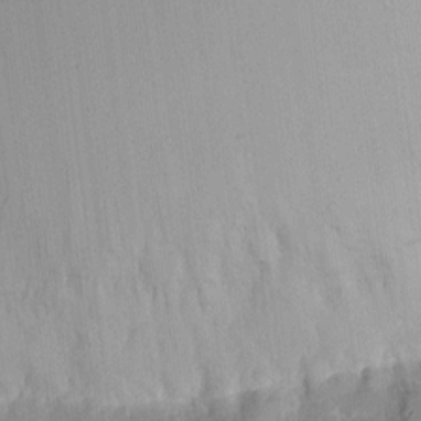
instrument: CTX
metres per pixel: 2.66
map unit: eHh
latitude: 9.6316
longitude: -72.2712
